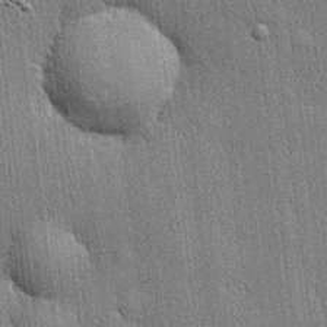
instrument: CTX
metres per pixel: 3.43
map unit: lHvf
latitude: 20.5168
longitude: 141.6533
